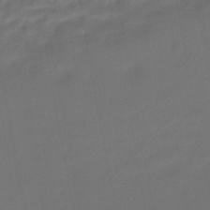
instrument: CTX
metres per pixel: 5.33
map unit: HNhu
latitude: -45.8422
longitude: 92.8219
